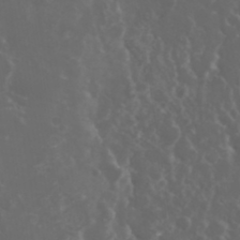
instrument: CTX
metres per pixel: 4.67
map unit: eHh
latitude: 34.3845
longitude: -59.8017
